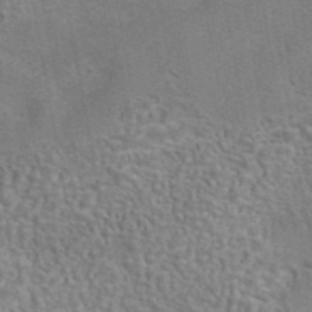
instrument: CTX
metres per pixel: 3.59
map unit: eAb
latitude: 42.9703
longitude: 106.6897
